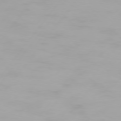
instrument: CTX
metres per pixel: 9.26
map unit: Hpe
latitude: 74.2900
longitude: -129.4615
